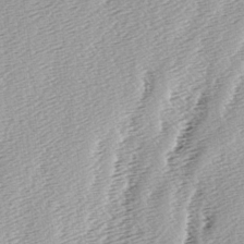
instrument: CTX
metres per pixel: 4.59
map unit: lAa
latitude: -6.4251
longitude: -124.4979
